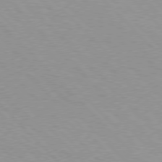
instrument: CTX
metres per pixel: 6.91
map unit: Hpe
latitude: 76.9513
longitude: -152.7435
